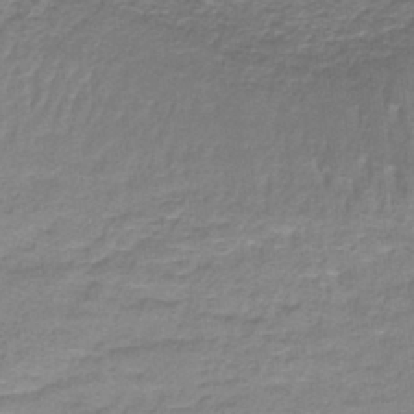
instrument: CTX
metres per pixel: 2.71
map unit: lHb
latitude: -41.6344
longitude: 57.9556
